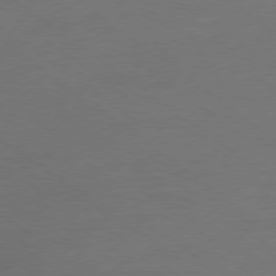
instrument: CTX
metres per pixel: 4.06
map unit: Ap
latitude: -79.1620
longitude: -54.1011
